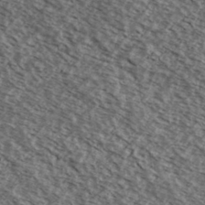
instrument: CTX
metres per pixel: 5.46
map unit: Ave
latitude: 38.5924
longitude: -109.1025
